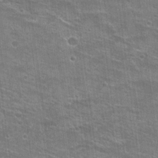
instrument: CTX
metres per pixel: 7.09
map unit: Hto
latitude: 21.4994
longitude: -42.9136
